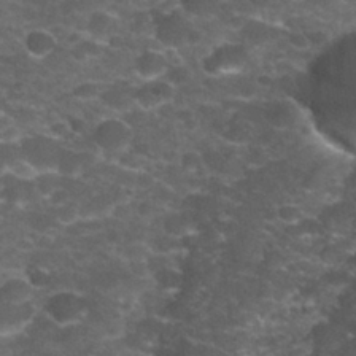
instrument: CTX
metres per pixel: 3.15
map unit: Nhu
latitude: 28.0444
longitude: -60.8569
